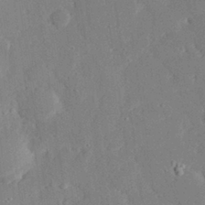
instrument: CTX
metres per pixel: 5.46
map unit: eHh
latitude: 29.1214
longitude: -80.8191
